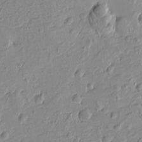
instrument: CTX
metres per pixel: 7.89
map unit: Htu
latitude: -3.3698
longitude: -175.9906
